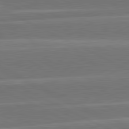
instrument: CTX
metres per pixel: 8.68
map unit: lApd
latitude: 81.3671
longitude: -129.4615
